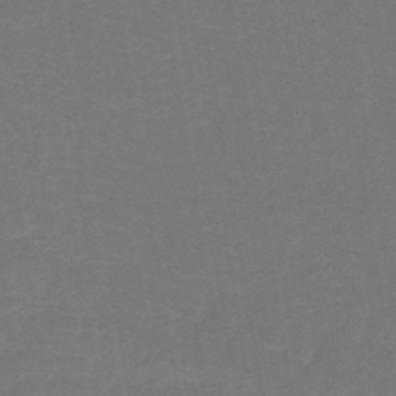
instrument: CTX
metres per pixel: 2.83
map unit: HNb
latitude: -50.8597
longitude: -48.6302
